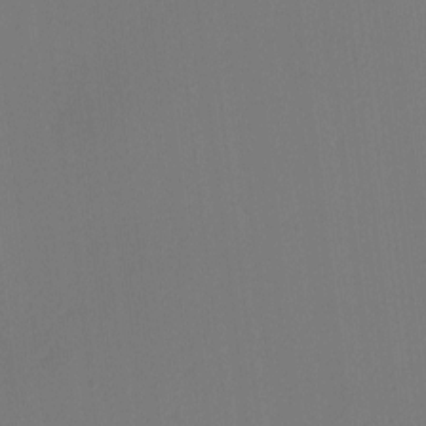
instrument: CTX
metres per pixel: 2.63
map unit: Ave
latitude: 2.3278
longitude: -115.3292
